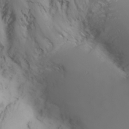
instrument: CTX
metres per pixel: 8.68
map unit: Nhu
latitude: -6.7085
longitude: -90.6113
